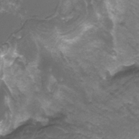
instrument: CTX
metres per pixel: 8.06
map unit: Htu
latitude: -13.3888
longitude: -70.0444
